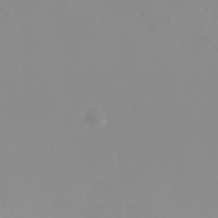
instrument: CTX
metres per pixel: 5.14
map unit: Nhu
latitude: -5.9367
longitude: -89.8017
